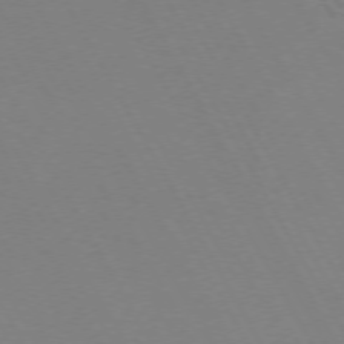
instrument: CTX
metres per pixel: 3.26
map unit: Hpe
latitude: 72.1767
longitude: -125.4615
